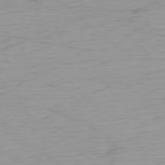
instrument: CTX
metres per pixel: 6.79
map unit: Ap
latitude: -78.5007
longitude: -78.1956
